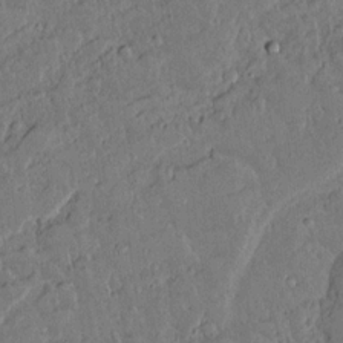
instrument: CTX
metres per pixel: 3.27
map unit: lAvf
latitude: 15.0081
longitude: -127.6883
